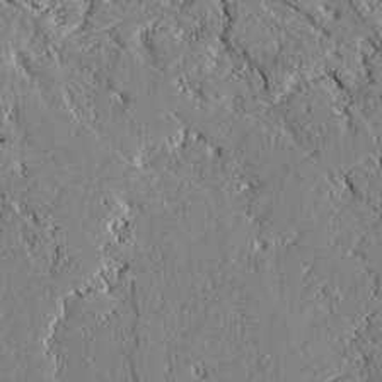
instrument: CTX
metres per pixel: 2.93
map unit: Ave
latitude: 21.7639
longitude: -128.1956
